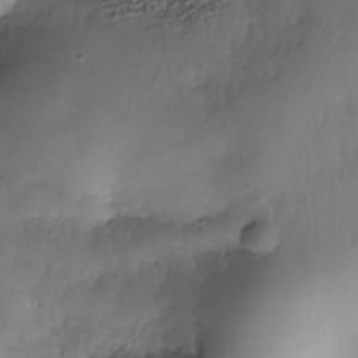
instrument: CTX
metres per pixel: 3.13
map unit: Nhe
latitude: -37.6344
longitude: -147.6694
